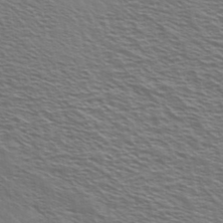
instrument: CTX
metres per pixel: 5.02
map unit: Ave
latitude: 37.6316
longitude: -109.4426
